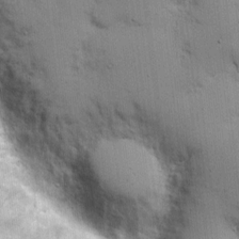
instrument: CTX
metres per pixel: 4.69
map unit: eHh
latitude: 9.1214
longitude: -66.8191
